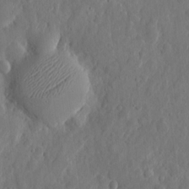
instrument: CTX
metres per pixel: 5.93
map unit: eHh
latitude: 7.2726
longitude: -72.8002
